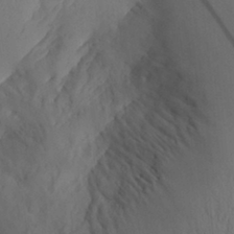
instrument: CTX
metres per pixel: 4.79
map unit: Aa
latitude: 30.0255
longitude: -143.6883
